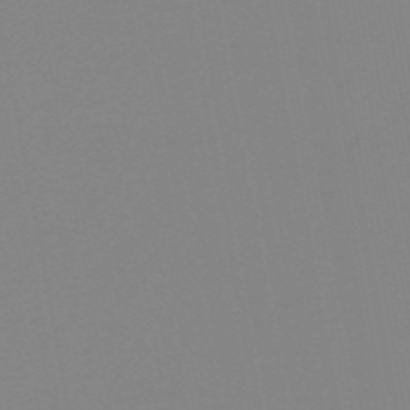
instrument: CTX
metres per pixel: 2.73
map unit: HNb
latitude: -54.3117
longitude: -49.1592
